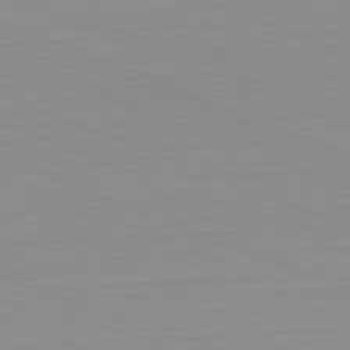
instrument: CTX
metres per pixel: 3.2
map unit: Hpe
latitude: -82.0661
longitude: 6.6518
